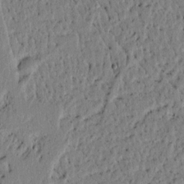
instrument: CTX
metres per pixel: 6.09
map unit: lAvf
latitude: 5.0080
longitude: 165.4077
